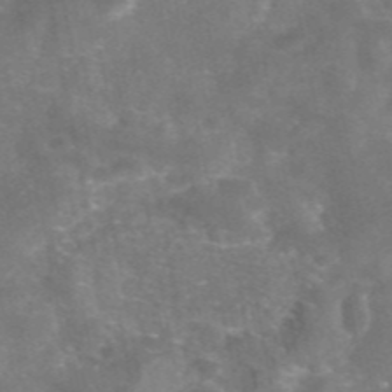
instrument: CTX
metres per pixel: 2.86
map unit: eAb
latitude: 46.4601
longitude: 120.4062
